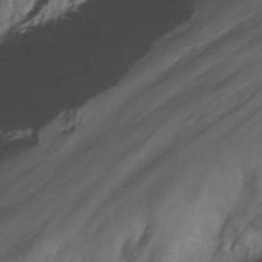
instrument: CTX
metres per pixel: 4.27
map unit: Nhu
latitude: -13.7856
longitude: -70.2144
